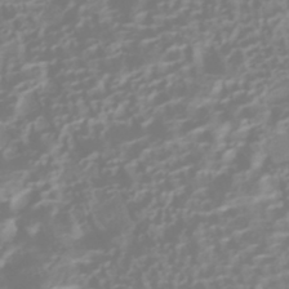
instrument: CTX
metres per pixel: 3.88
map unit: HNhu
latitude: -41.8422
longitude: 100.6896
